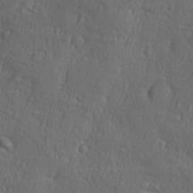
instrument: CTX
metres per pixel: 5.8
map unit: Ave
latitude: -9.3698
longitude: -119.0836
